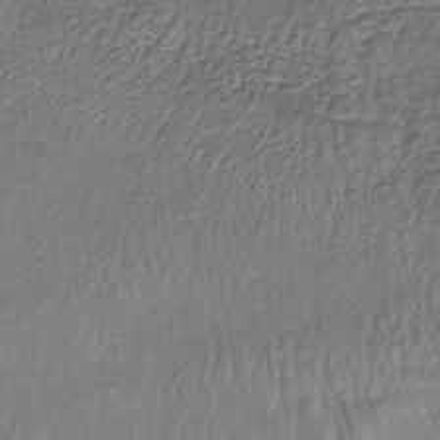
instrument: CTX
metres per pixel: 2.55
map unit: lHb
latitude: -37.7666
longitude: 58.9730
